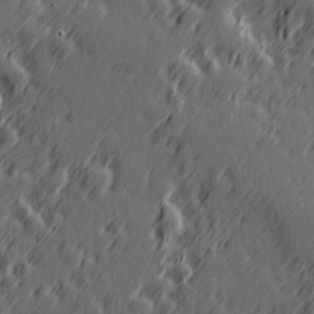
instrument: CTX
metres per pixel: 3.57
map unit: Hve
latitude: 26.5735
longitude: 145.6722
